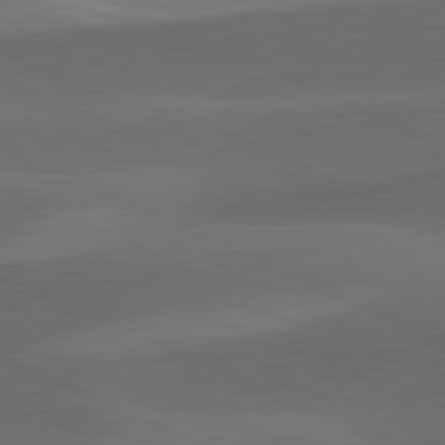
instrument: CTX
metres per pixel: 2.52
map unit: lApd
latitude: 81.6883
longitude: 126.3873
